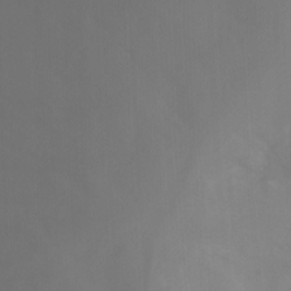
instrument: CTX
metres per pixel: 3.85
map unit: Nhu
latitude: -8.2928
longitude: -52.4790
